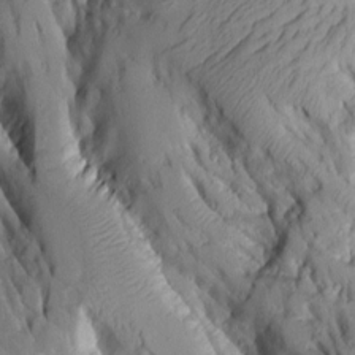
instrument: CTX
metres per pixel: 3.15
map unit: Aa
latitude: 9.6694
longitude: -126.4790
